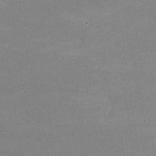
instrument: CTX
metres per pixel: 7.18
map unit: lHvf
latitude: -9.8611
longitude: -101.7450
